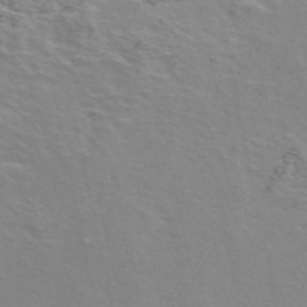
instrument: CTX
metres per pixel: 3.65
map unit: ANa
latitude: 48.7057
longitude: -76.2333
